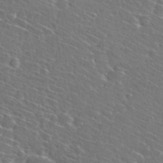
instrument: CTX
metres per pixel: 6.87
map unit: Hto
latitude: 28.2711
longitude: -48.5546
